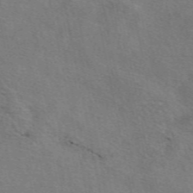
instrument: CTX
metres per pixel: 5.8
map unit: eAb
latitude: 50.7246
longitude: 109.7855
